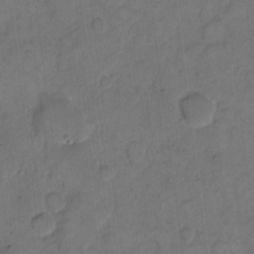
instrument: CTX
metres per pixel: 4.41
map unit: eHh
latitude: 12.6680
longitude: -65.8394
